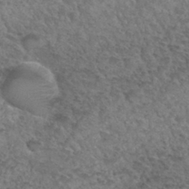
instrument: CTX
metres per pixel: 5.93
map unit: Hto
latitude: 32.3467
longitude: -49.8583
